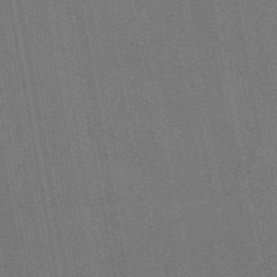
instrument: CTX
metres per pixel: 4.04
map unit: eAb
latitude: 46.8002
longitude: 122.1417
